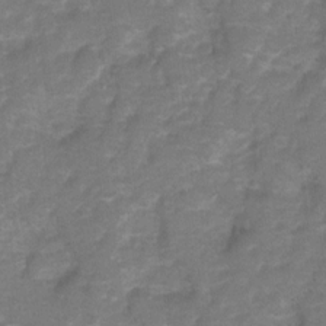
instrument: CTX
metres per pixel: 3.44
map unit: Hto
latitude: 5.5371
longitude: -31.3104
